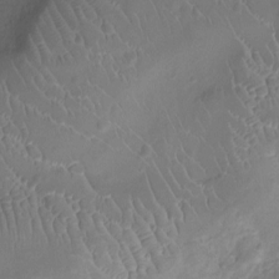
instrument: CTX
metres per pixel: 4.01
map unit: Ht
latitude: -9.2943
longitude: -21.0648
